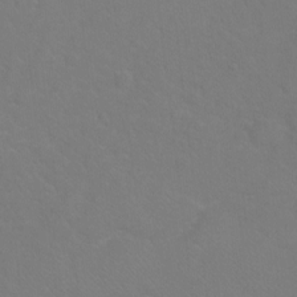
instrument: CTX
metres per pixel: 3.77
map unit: Ht
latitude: 2.1578
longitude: -36.1011
